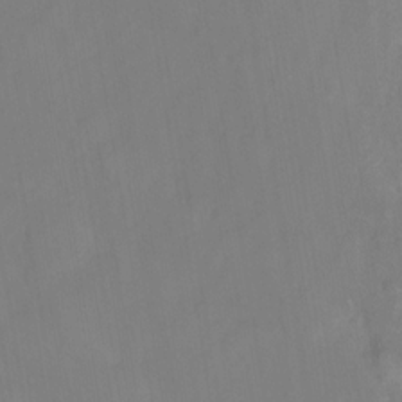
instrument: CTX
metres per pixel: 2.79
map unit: Nhu
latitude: -13.4266
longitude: -51.6127
